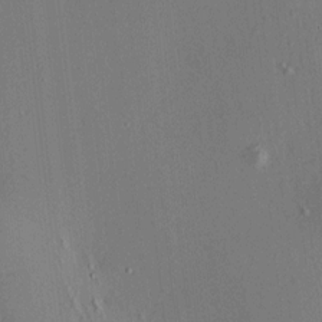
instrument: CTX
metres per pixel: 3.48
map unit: HNhu
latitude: 7.8772
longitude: 14.5574
